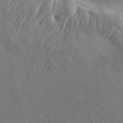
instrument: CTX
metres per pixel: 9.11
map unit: Aa
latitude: 34.1200
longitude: -134.1389
